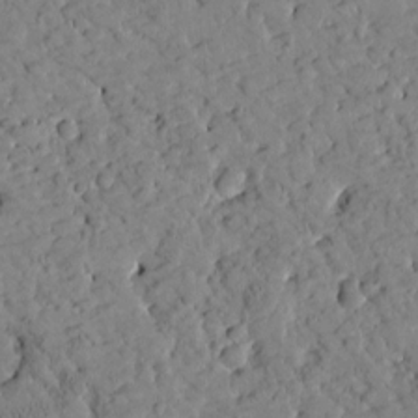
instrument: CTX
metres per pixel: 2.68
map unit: Htu
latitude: -2.3684
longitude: 174.5573
